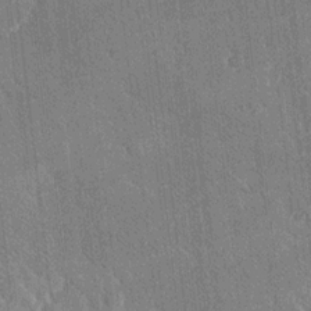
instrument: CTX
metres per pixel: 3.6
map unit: Ave
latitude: 20.1956
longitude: -137.6883
